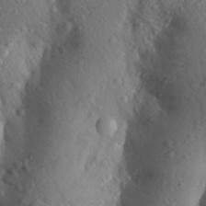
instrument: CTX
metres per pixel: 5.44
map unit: Aa
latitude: 28.9513
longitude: -147.9906
